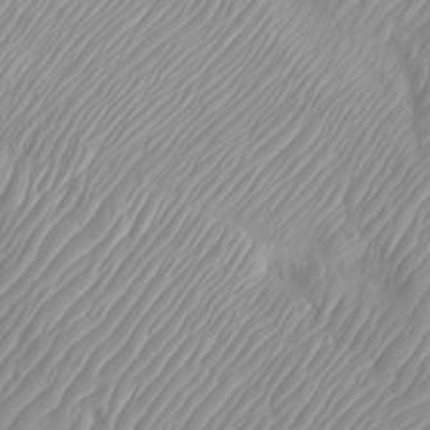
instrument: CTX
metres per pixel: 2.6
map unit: Htu
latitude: -4.1416
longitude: -72.7247
